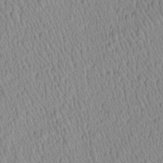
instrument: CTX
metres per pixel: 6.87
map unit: Htu
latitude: -6.3306
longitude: 152.8408
